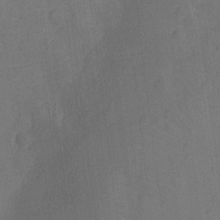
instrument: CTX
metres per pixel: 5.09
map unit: Nhu
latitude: -13.2376
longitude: -24.0633
